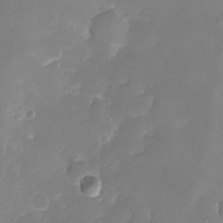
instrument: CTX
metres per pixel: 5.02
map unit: eHh
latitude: -6.3117
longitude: -77.8772
